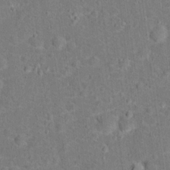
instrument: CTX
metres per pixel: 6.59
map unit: Hto
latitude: 15.2159
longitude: -41.8961
